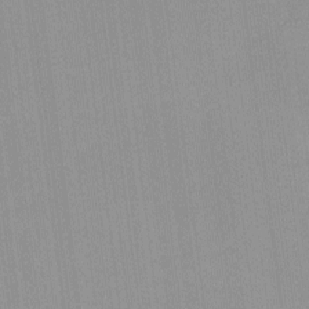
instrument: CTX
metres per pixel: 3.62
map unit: lHvf
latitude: -12.9353
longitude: -103.0647
